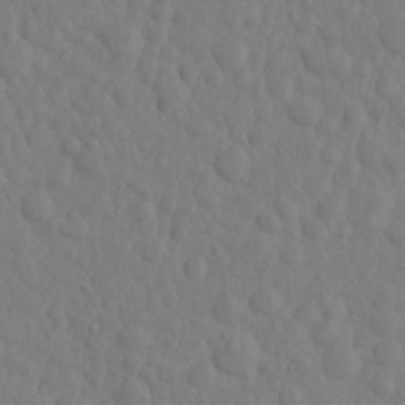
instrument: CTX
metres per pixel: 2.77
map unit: eHh
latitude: 1.1214
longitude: -56.3467
